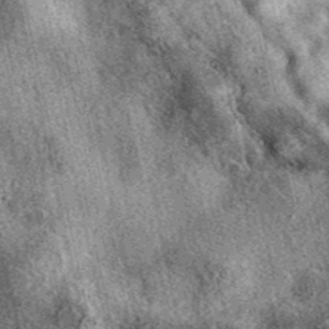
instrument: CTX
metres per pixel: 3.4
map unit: eAb
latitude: 39.9528
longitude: 109.1809
